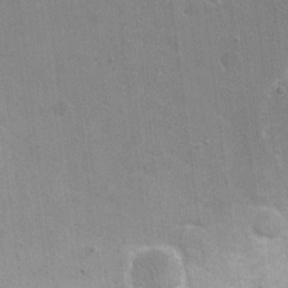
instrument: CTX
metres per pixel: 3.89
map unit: eHh
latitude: 20.1200
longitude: -66.3089
